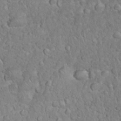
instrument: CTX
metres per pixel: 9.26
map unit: eHh
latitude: 33.4426
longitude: -64.6301
